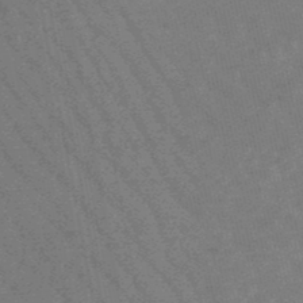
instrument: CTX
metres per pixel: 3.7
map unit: lHb
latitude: -48.5763
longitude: 82.7841
